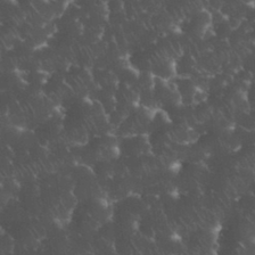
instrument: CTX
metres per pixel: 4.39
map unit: eHh
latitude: 33.8961
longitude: -65.1592
